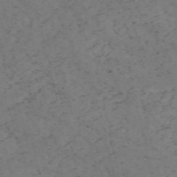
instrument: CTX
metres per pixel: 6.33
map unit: HNb
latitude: -55.8234
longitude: -45.5749
